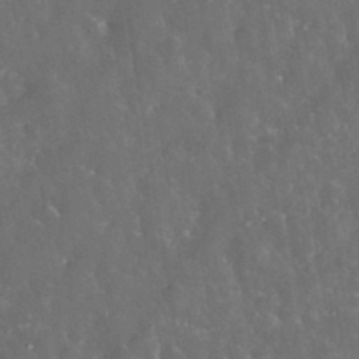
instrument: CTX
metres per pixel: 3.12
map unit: eHh
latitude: 33.4804
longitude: -62.6680
